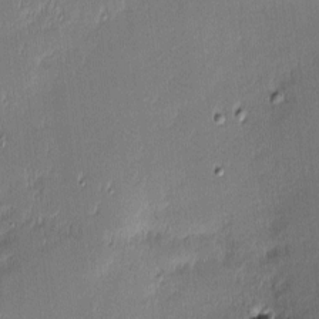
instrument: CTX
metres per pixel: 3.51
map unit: eHh
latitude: -3.1620
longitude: -83.1781
